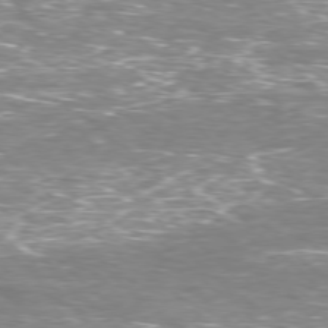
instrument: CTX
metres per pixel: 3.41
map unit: Hpe
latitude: -77.8800
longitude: 15.3321
